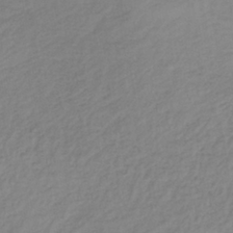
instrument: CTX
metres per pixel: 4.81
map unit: lHb
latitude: -37.2376
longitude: 70.5952
